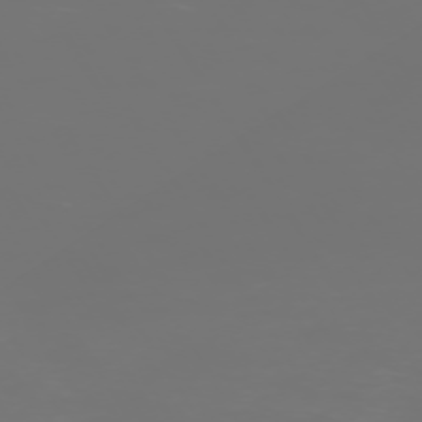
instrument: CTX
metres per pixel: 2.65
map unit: Hpe
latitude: -73.5966
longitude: 4.8597
